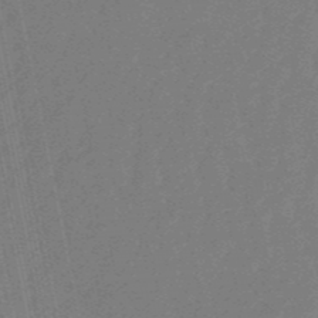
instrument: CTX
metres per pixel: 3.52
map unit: eHb
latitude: -51.1053
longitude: 78.0661
